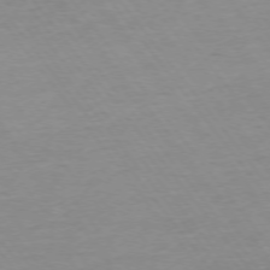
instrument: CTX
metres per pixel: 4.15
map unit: Ap
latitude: -75.3888
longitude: -80.4790
